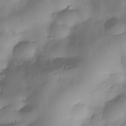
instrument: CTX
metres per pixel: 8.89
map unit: Nhe
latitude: -37.6344
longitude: -147.4427
